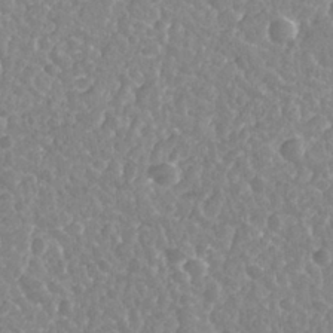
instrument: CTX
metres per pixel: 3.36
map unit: Nhu
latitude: 26.0633
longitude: -56.4223
